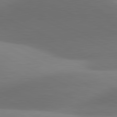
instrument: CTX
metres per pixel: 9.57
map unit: lApd
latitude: 81.2537
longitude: 131.0675
